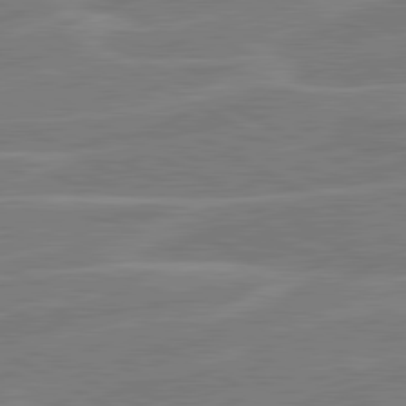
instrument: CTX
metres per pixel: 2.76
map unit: lApd
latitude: 80.9703
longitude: 121.8044
